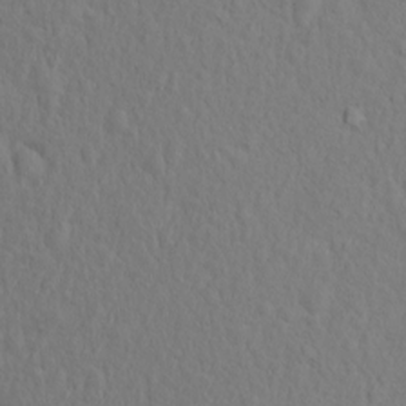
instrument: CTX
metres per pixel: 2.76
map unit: eHh
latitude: 1.5560
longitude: -56.1766
